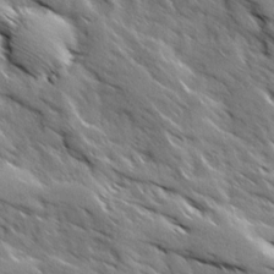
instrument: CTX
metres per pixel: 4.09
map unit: Ave
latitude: 19.0269
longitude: -136.2523
